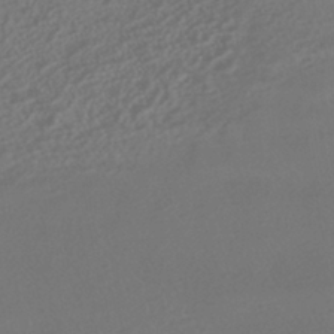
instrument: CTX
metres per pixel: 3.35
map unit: HNhu
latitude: -41.0864
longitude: 97.6155
